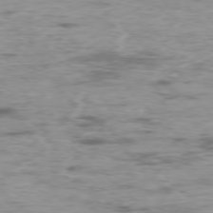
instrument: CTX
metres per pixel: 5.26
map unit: Ap
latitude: -76.6141
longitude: -69.2915
